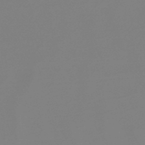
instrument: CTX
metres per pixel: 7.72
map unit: lHb
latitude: -48.9353
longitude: 68.2361
